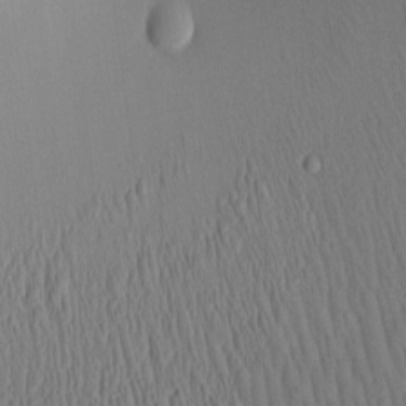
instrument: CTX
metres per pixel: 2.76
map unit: eHh
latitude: -0.8219
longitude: 17.3132
